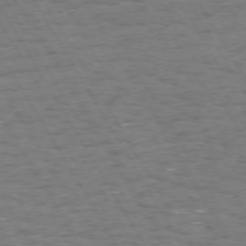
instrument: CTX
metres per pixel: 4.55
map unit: Hpe
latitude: 72.4979
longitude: -123.3104
